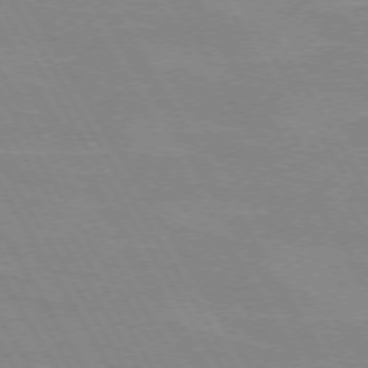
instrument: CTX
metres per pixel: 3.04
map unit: lApd
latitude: 72.2145
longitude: -56.0822
